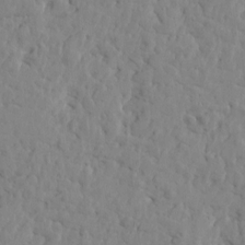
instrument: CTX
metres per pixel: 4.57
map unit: Htu
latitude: -2.0472
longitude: 179.5210
